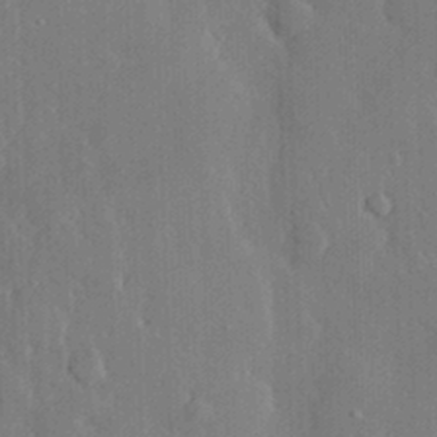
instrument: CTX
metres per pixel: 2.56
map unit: eHh
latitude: 29.7260
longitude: -80.4034
